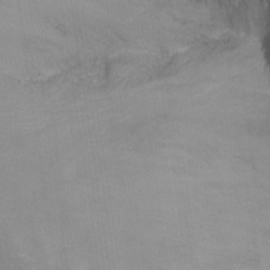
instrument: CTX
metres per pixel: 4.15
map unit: Nhu
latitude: -14.2551
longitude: -63.0081
